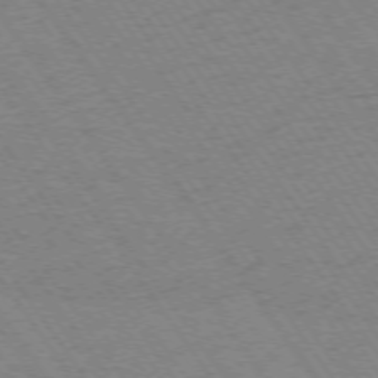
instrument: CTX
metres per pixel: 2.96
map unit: Ap
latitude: -74.6897
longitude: -78.3656
